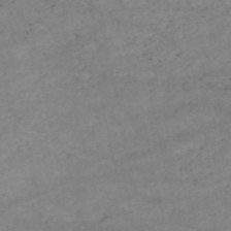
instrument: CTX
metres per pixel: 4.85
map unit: HNb
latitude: -53.2376
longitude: -41.6127
